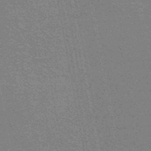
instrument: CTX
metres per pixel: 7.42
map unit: HNhu
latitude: -47.4076
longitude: 99.7289
